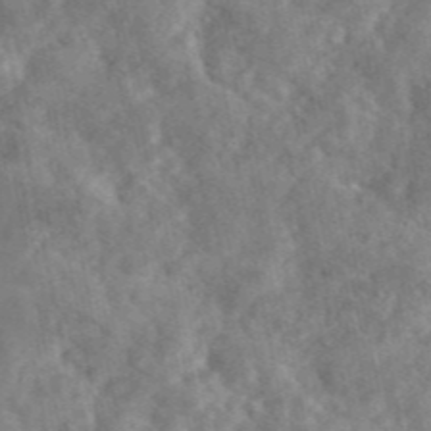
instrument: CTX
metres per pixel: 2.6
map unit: eAb
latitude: 46.1011
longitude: 127.4265
